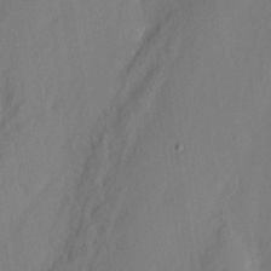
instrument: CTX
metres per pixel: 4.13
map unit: eHh
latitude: 3.0836
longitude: -77.5938
